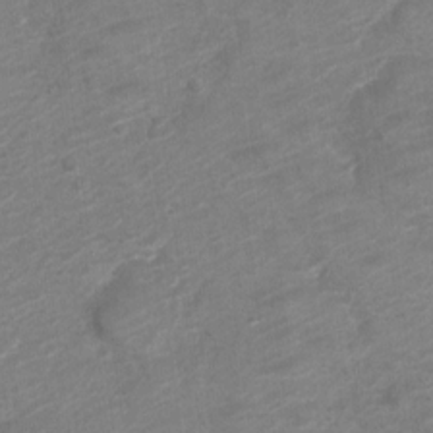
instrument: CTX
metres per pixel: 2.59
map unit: Nve
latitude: -18.7085
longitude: 106.9920
